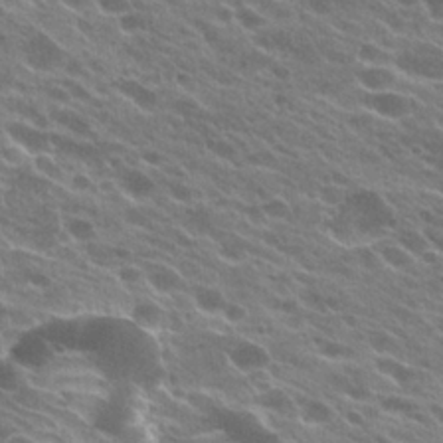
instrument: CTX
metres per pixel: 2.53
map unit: Hto
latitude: 24.2333
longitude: -37.7828
